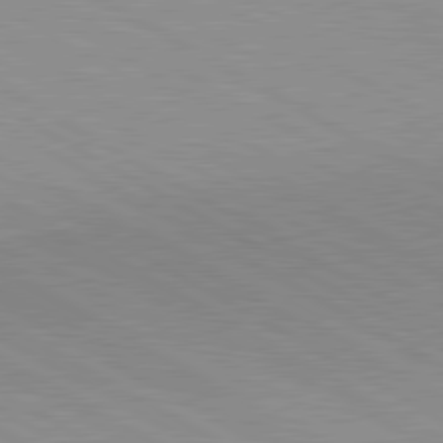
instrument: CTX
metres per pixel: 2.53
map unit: lApd
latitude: 80.6679
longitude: 150.6707
